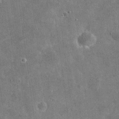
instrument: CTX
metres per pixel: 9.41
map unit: eHh
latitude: 20.1578
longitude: -65.8394
